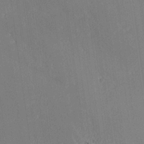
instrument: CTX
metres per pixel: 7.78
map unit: lHvf
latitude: 25.4048
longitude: 141.4643
